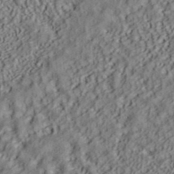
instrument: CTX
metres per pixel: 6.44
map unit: ANa
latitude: 39.6505
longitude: 28.3684
